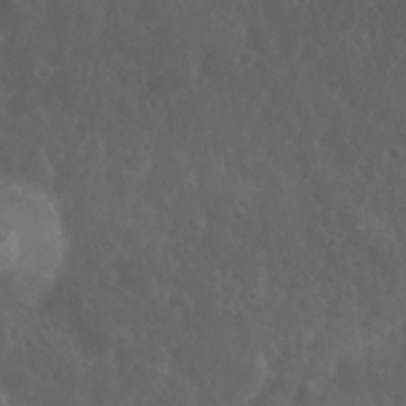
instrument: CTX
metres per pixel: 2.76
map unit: Nhu
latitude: 22.6679
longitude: -66.3845
